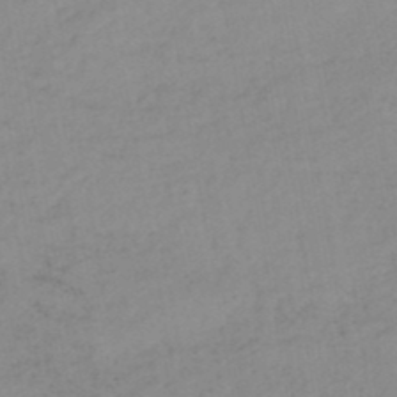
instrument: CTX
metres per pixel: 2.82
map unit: lHb
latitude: -44.0472
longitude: 76.7463
